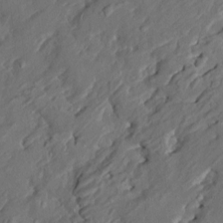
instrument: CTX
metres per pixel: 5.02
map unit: HNhu
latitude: 4.8569
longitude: -5.1970
